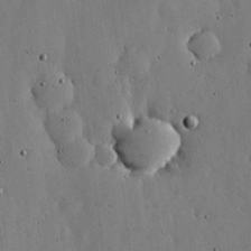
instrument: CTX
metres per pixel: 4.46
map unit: lHvf
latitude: 18.8569
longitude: -114.1010
